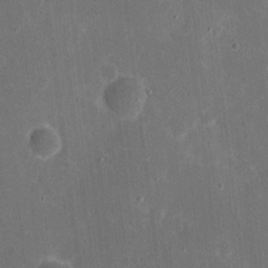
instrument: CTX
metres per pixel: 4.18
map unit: eHh
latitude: 5.6694
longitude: -66.9891
